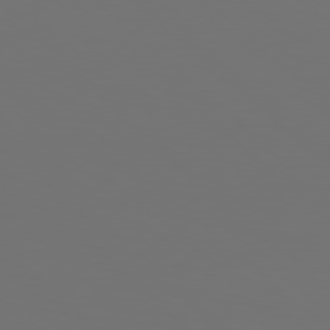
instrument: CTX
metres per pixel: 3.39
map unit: Hpe
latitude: 78.2145
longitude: -173.5182
